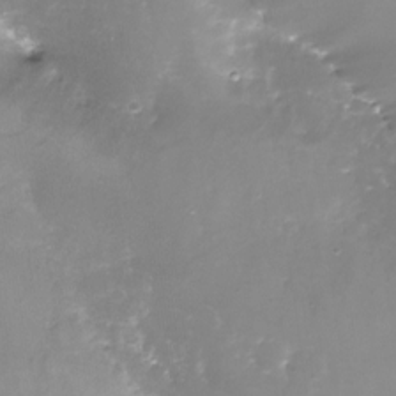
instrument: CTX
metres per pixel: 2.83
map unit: Nhe
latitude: -27.5021
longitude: -109.6882
